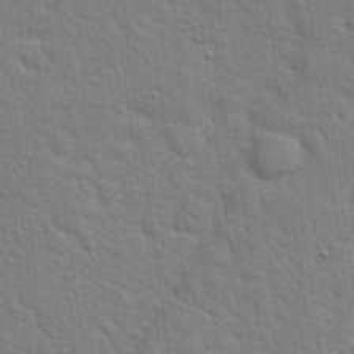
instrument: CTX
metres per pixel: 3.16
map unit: Hto
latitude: 18.7057
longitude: -51.8394
